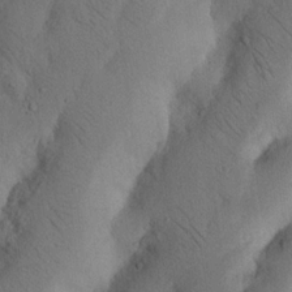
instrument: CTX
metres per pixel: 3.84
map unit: Nhu
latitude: 20.2145
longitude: -75.5182
